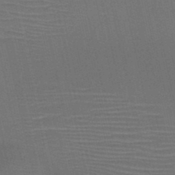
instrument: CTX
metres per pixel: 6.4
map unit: HNb
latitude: -47.1998
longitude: -41.5182
